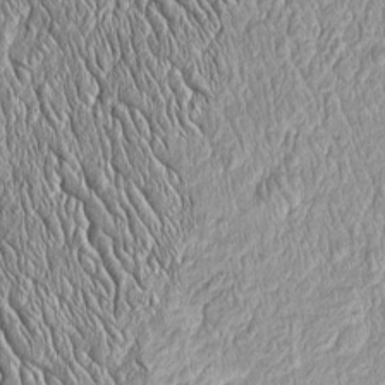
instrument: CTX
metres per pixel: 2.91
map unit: Htu
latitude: -4.3495
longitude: 158.3873
